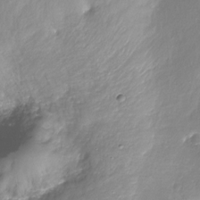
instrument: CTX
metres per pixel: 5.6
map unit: Ht
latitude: -17.5399
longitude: -45.0647
